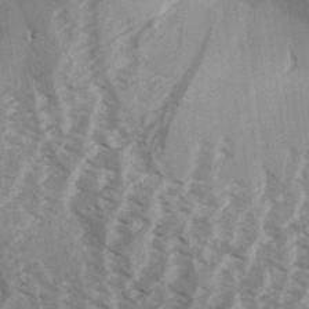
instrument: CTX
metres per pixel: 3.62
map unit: Aa
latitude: 32.6490
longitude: -138.7246
